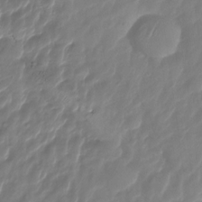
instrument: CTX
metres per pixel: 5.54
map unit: HNhu
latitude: -25.4076
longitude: 50.1984
